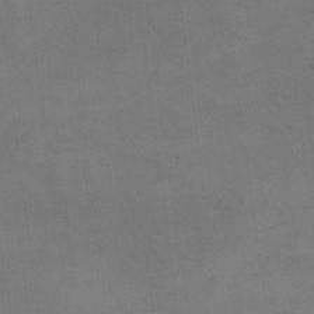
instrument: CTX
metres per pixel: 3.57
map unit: eHh
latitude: 17.8772
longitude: -66.1955
